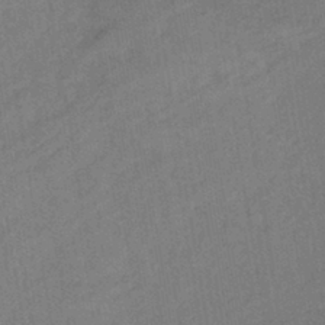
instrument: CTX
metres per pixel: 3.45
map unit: lHb
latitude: -41.3887
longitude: 67.6722
